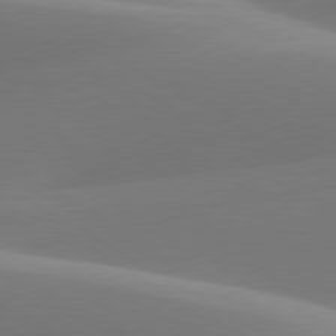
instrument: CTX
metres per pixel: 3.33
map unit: lApd
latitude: 79.9150
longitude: -93.8583
